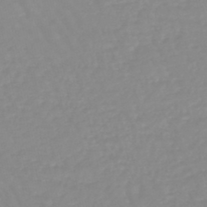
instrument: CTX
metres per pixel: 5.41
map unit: eHb
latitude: -44.9353
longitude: 80.9164
